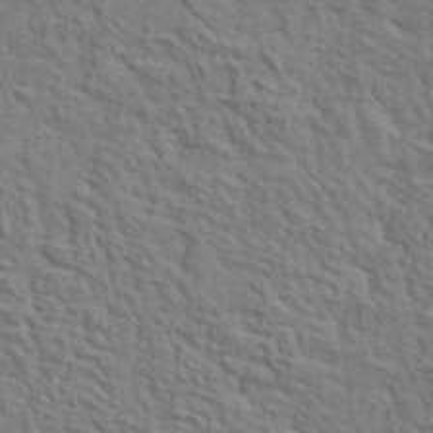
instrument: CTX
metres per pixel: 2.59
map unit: lHvf
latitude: 35.9150
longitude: -85.8583
